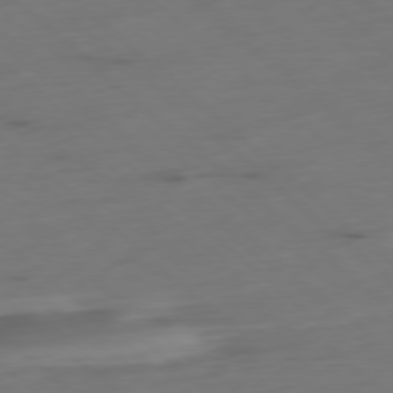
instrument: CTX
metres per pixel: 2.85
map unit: Ap
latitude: -78.5384
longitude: -61.3104
